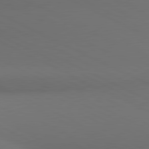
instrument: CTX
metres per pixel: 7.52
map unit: lApd
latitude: 80.8758
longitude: 137.8800
